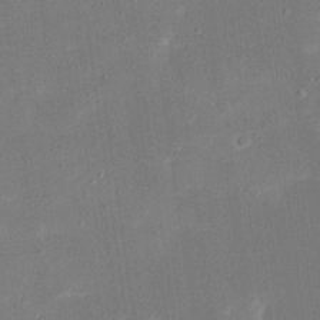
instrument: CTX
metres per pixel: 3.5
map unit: eHh
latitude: 19.8016
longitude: -69.1214
